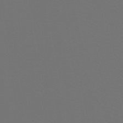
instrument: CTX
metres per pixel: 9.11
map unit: HNb
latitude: -47.5966
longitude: -44.1578
